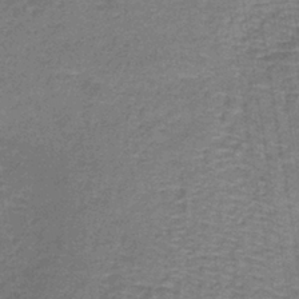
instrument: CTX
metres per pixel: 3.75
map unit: lHb
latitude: -39.2187
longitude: 59.8800
